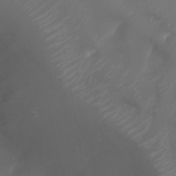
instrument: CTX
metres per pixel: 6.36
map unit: Nhu
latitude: 25.8394
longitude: -62.9703
